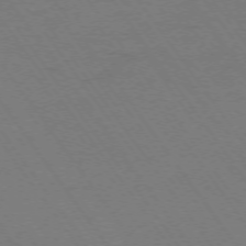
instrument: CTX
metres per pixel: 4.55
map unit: Ap
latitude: -74.5007
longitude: -70.8569
